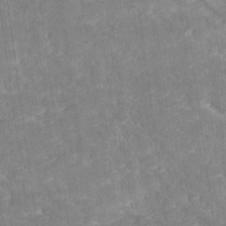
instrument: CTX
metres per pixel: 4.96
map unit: Ave
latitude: 18.0633
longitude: -135.5371
